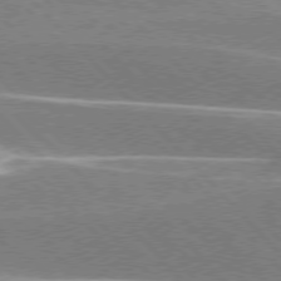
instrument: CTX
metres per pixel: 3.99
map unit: lApd
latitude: 76.2711
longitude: -64.3467
